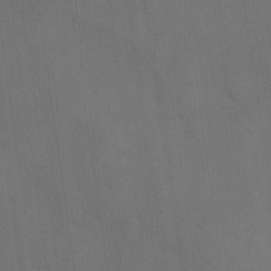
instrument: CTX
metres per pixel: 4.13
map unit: Ave
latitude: -0.7086
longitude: -112.5735
